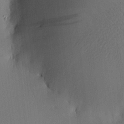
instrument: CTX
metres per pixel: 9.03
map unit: HNhu
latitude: 9.9717
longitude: 16.0661
